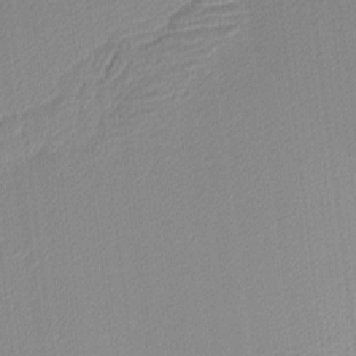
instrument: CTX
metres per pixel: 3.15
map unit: Nhu
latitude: 1.7449
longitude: -76.5545
